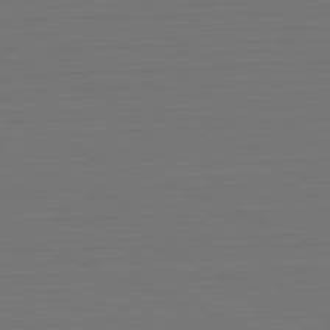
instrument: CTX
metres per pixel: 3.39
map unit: Hpe
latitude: -81.8800
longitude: 6.2550
